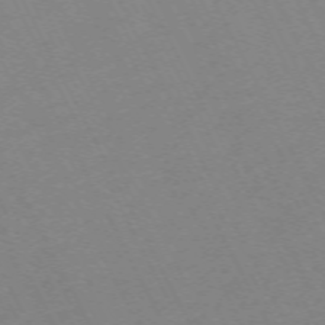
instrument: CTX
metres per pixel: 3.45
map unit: Hpe
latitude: -70.6141
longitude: 16.5385
